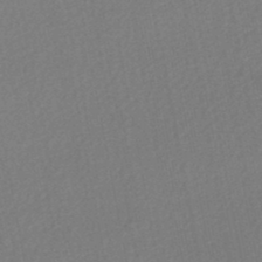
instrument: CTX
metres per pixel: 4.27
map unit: HNhu
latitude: -47.6533
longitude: 102.9542
